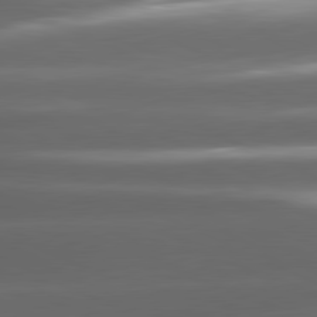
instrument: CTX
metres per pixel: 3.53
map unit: lApd
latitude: 81.1403
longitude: -143.2726
